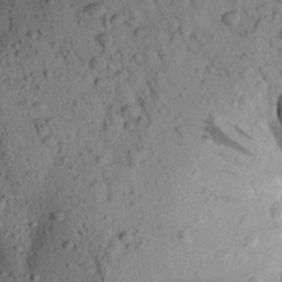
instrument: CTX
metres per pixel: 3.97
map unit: Aa
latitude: 22.8758
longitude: -148.2523
